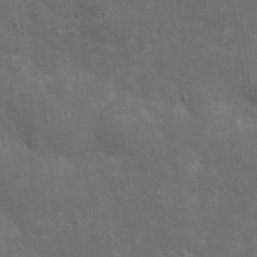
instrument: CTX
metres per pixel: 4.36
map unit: eHh
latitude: 4.8002
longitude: -70.7624
